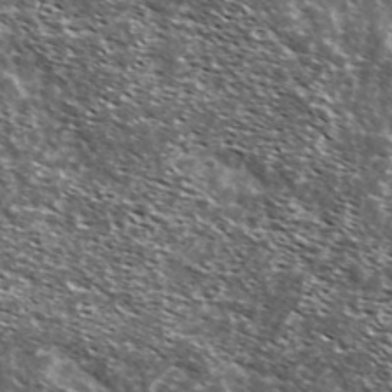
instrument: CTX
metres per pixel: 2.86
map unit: Ave
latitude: 37.5182
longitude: -108.4979
